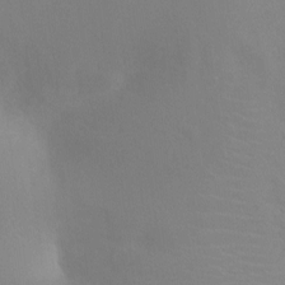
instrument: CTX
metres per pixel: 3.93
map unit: Ht
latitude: 2.7057
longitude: -25.3481
